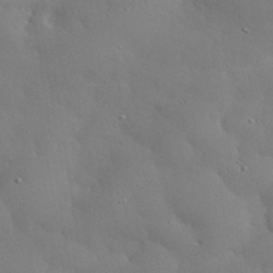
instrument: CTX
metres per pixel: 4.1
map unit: eHh
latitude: 30.4790
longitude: -82.7624
